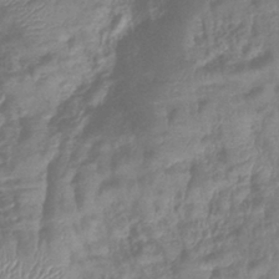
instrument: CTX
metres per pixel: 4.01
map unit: eHb
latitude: -40.1795
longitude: 79.1431
